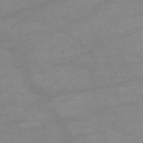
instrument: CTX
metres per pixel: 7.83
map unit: HNb
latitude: -54.3684
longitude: -41.0269
